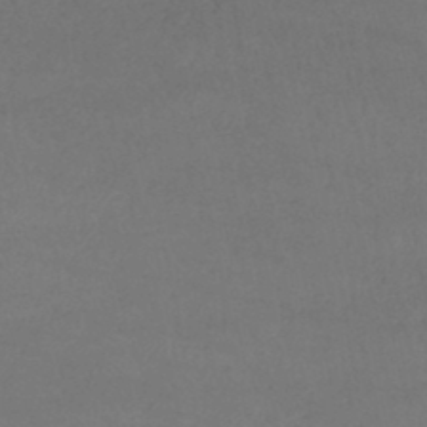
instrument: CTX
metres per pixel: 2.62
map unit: lHb
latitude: -38.4629
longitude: 73.2376
